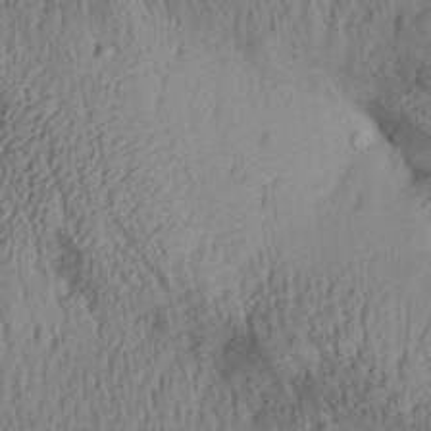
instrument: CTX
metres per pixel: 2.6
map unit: Aa
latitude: 29.4237
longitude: -135.6694
